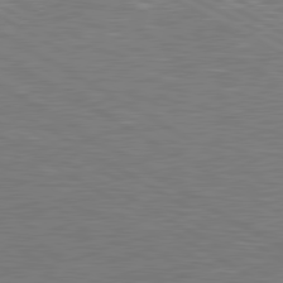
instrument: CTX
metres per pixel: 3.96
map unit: lApd
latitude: 80.6679
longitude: 118.0850
